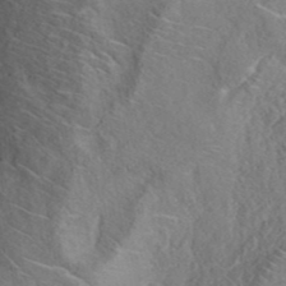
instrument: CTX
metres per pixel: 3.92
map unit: ANa
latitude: 41.9150
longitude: 53.5777
